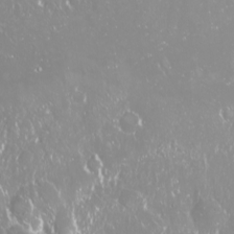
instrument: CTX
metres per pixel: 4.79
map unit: Nhu
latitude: -9.4265
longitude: -70.3089
